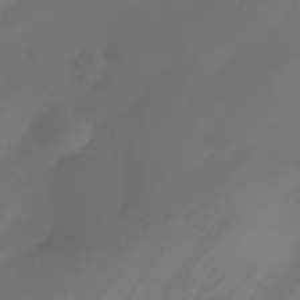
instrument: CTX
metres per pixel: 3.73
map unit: Nhe
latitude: -34.7841
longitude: -144.9136
